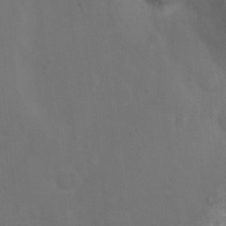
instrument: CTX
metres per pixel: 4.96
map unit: Nhu
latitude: 12.5168
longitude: -27.6316
